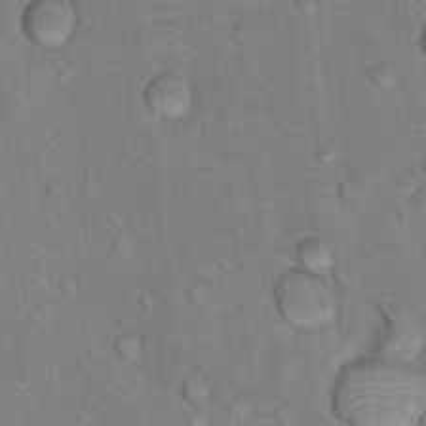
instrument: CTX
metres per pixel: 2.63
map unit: Hto
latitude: 12.2523
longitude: -36.1767
